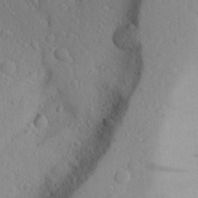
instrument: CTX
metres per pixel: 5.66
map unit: Aa
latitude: 25.2725
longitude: -146.8191
